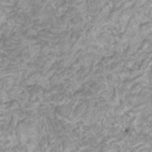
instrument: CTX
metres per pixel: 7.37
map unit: HNhu
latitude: 3.6127
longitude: -2.8191
